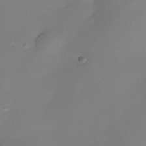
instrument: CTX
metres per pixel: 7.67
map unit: eHh
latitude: -22.8975
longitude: 14.8786
